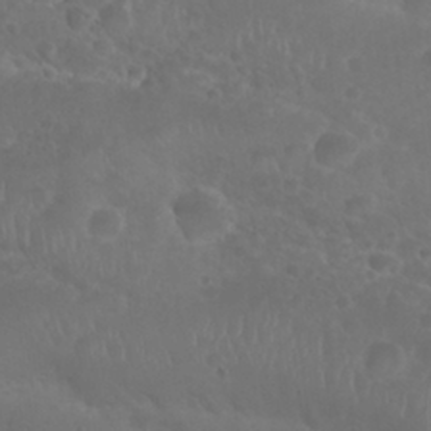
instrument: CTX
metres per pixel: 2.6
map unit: Nhu
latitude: 28.2711
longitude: -55.4048
